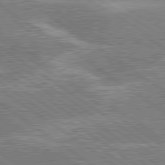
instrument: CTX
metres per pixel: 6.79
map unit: lApd
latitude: 79.9150
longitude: -144.6490
